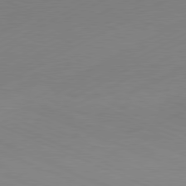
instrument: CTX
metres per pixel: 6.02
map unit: Hpe
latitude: -81.8045
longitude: 13.6911
